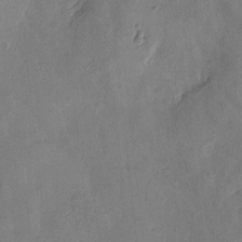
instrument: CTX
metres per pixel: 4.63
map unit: Htu
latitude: -3.2375
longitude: -176.4223
